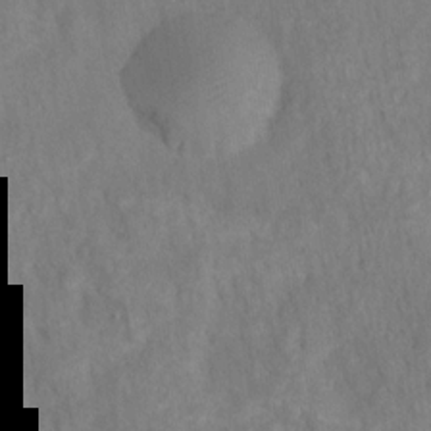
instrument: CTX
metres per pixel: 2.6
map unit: HNhu
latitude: -28.1795
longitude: 72.8975
